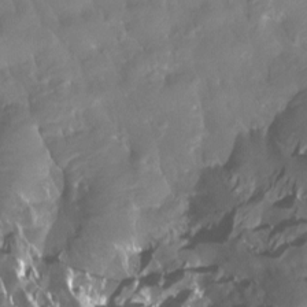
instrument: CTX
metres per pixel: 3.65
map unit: Htu
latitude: -14.2173
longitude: -46.8191
